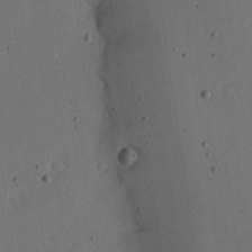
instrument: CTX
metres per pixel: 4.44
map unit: lHvf
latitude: 19.3292
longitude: -112.4790
